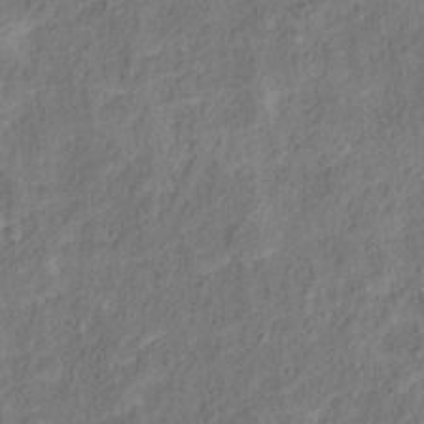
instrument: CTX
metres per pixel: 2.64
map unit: Hto
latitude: 12.7813
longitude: -38.8380
